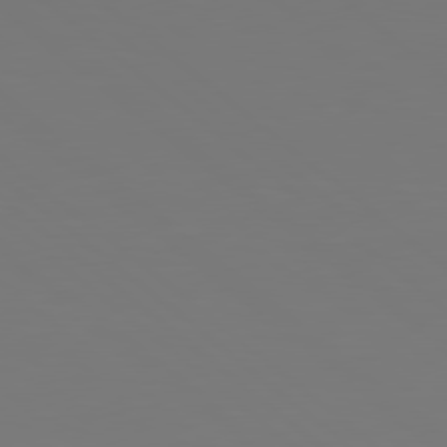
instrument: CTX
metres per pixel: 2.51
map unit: Hpe
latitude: 79.0648
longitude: -173.8583
